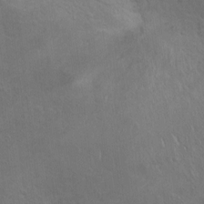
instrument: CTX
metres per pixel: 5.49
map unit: Ht
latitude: 0.9324
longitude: -44.6301
